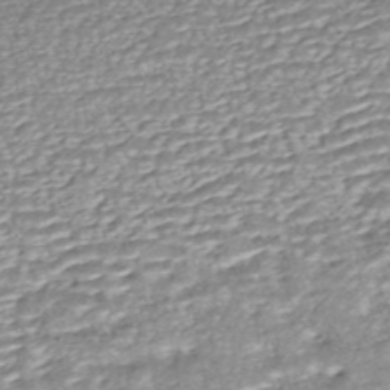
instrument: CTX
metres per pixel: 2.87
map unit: HNhu
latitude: -45.6344
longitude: 105.6722
